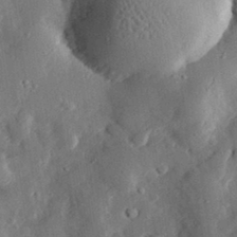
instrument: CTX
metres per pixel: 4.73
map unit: eHh
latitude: 30.4412
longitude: -80.3467
